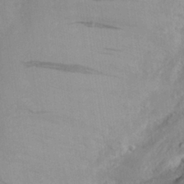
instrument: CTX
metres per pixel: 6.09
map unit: Aa
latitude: 26.7246
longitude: -146.0444
